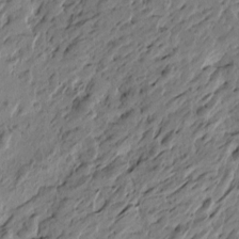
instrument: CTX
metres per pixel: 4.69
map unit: Htu
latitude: -5.5021
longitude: -178.8758
